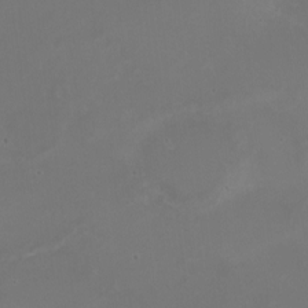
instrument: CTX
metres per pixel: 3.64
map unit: Nhe
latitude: -19.5966
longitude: 143.5210
